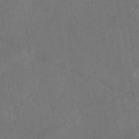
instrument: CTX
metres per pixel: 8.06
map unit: eAb
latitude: 46.7813
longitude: 109.4076
